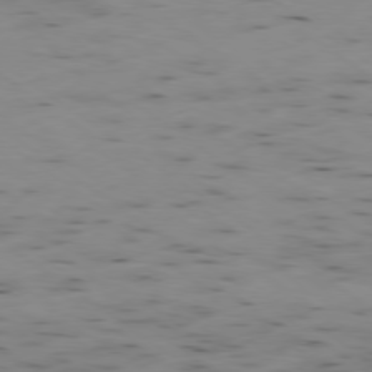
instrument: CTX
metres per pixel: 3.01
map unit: Ap
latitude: -79.1053
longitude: -72.5924
